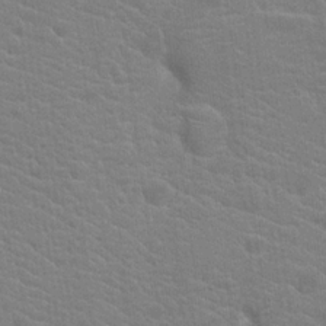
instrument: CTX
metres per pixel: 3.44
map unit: Hto
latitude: 20.1767
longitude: -39.7638
